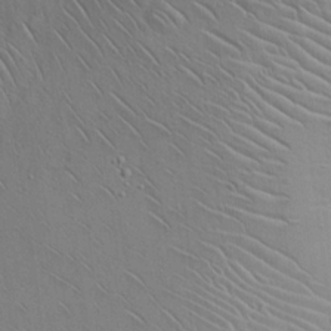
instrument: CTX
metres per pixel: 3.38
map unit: Hto
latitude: 19.8394
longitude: -49.5371
